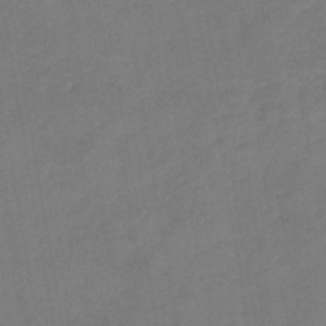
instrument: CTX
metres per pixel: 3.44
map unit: eHb
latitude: -41.7666
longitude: 79.5777
